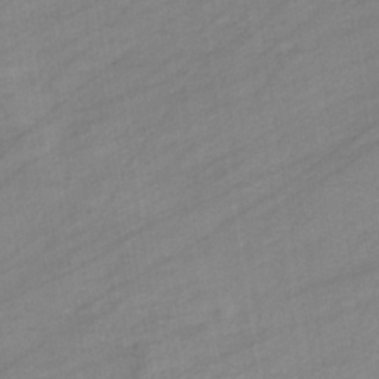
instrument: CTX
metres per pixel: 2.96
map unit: eHb
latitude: -37.3887
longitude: 78.3306
